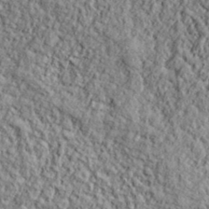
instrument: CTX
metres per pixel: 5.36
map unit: lHvf
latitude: 38.5357
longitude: -91.4426
